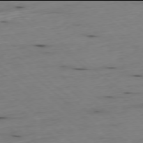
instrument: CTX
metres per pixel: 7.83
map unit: Ap
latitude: -78.0094
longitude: -89.6127
